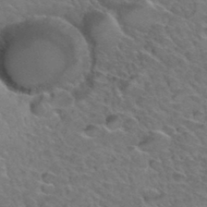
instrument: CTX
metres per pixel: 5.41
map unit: Hto
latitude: 35.5371
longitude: -47.2726
